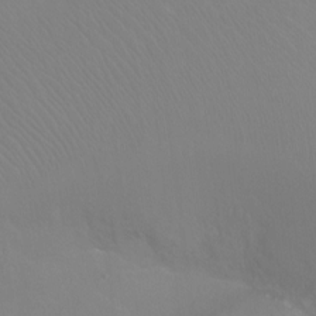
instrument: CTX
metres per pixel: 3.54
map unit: Ht
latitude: -8.6140
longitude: -37.6505
